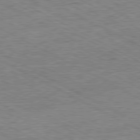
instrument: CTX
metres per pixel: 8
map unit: Ap
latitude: -80.8597
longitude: -76.6490
